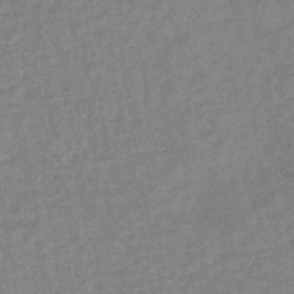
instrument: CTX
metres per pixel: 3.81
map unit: HNhu
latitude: -44.3684
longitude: 99.2754
